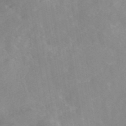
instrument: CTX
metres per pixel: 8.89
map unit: eAb
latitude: 45.4048
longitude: 126.4251
